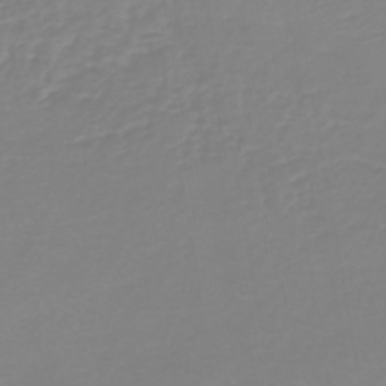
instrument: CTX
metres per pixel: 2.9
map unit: HNb
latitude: -45.8233
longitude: 54.8408
